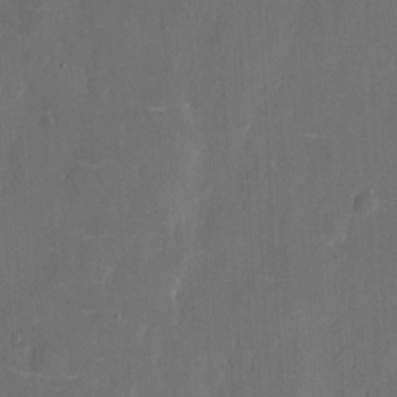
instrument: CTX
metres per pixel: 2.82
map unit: eHh
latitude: 6.1956
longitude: -68.9892
